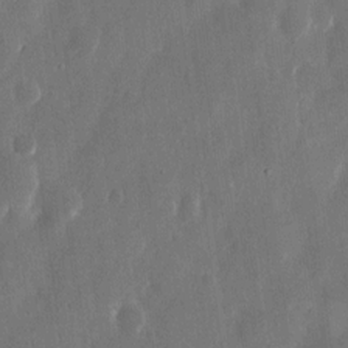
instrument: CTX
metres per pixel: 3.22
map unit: eHh
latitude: 13.3860
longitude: -72.1011
